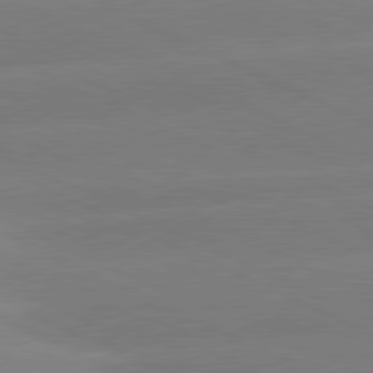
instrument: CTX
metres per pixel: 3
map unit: lApd
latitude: 81.0269
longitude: -155.4993
